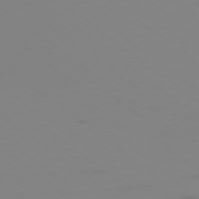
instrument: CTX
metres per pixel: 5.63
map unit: Ap
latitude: -78.1416
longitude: -66.1388
